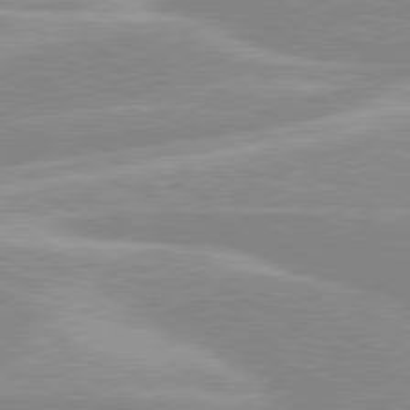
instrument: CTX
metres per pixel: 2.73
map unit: lApd
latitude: 80.2522
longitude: -124.8380
